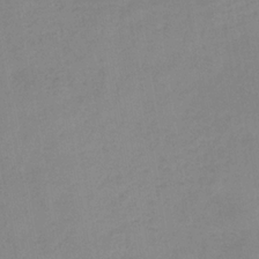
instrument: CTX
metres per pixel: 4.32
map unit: HNb
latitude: -31.7855
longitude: 61.9178
